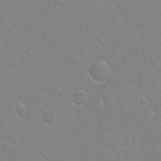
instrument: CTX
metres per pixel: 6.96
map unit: Hto
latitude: -3.9367
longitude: -35.1781
